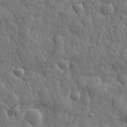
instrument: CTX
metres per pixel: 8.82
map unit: eHh
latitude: 31.4994
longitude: -69.2537
